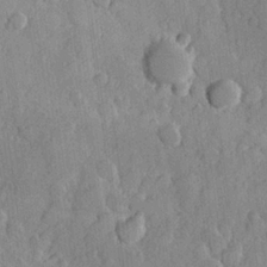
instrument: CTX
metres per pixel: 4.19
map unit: Hve
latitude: 23.4237
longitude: 148.1417
